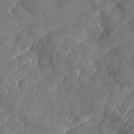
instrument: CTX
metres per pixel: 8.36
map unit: Nhe
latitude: -37.0675
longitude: 138.0283
